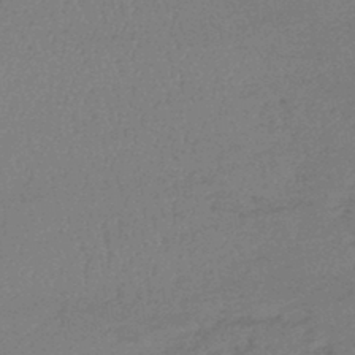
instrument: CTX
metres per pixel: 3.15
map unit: lHb
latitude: -42.5195
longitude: 66.4440
